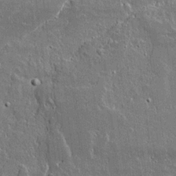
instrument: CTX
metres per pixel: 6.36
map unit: lAvf
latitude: 15.4049
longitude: -128.3467
